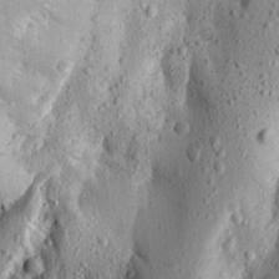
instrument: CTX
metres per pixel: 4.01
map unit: Aa
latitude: 15.6127
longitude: -144.0255
